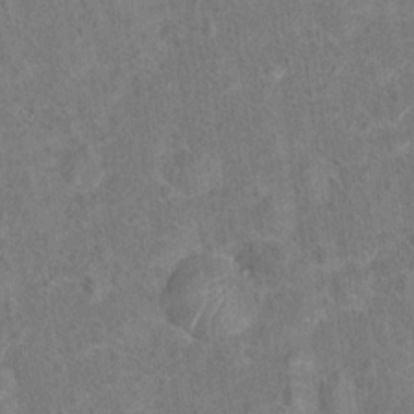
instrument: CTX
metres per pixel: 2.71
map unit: Hto
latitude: 15.5749
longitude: -41.8205
